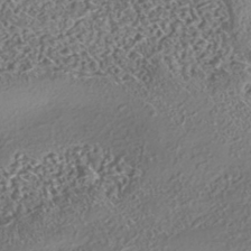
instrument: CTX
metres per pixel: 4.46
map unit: eHh
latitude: -42.8785
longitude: 122.0661
